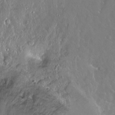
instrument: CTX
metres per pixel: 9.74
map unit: Ht
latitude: -15.1998
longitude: -41.6882
